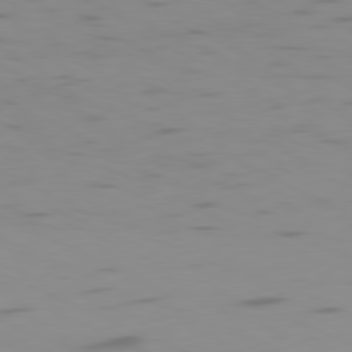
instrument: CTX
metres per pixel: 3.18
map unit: Ap
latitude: -81.2187
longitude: -61.2159
